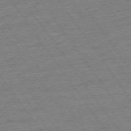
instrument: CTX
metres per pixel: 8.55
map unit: Ap
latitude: -74.2929
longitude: -82.9702
